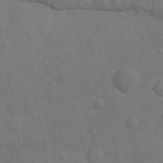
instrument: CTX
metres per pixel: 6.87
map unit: Ave
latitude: -8.2172
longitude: -120.3468
